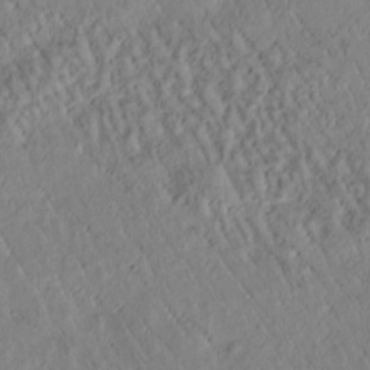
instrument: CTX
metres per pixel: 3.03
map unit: Htu
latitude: -0.8408
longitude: 171.7667
